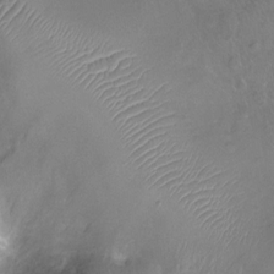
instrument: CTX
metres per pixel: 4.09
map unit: Ht
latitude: -8.4629
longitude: -20.1767
